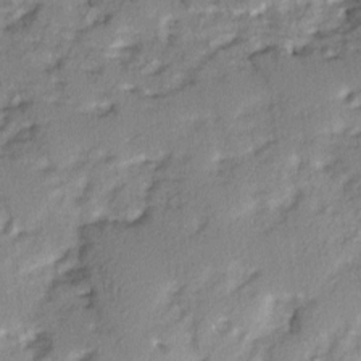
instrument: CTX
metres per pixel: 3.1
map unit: Ave
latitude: 2.2144
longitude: -110.3467
